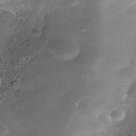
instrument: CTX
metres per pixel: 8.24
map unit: Nhe
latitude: -38.7274
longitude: -119.0458
